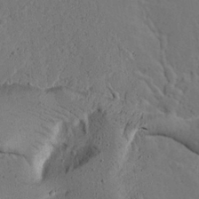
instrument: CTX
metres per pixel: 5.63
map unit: lAvf
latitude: 17.0458
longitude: -125.8772
